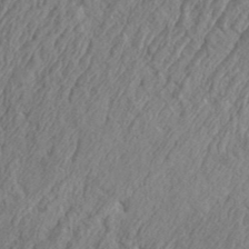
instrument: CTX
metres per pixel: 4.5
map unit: eHh
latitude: 36.8569
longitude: -137.4994
